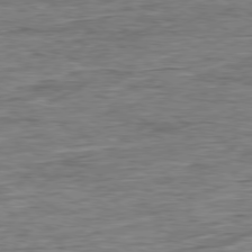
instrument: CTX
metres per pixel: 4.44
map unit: Ap
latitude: -79.5399
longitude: -84.3845
